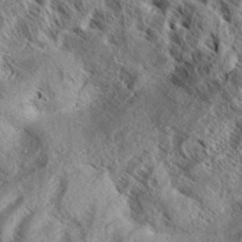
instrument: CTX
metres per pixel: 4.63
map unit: Aa
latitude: 33.3671
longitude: -137.7072
